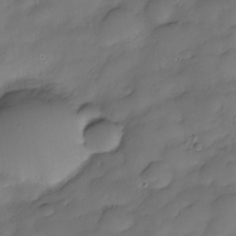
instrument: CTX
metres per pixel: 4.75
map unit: Nve
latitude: -27.3887
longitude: -149.2348
